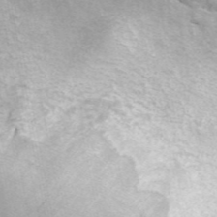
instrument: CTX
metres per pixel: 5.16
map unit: ANa
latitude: 45.9339
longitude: 23.7289
